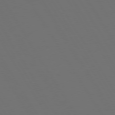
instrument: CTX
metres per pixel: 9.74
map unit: Hpe
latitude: 73.2348
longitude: -128.1578
